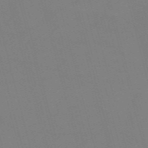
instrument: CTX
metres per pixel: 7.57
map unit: Nve
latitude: -58.5573
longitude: 62.0094
